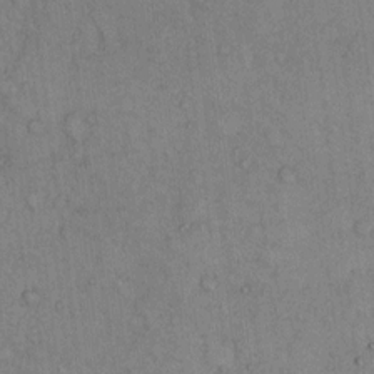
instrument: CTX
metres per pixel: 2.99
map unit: Hto
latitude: 9.2726
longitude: -59.3104
